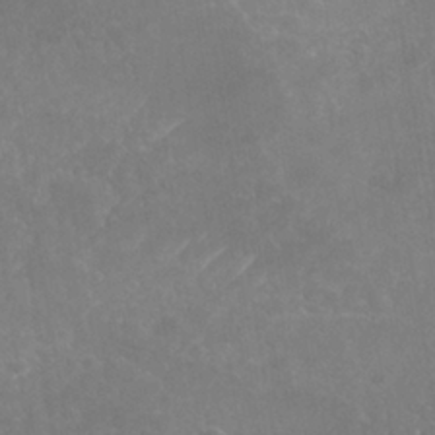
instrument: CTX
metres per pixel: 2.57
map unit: Nhe
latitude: -39.1998
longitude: -117.9528
